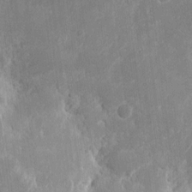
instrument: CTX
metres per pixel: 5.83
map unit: eHh
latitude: 11.4049
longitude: -71.4804
